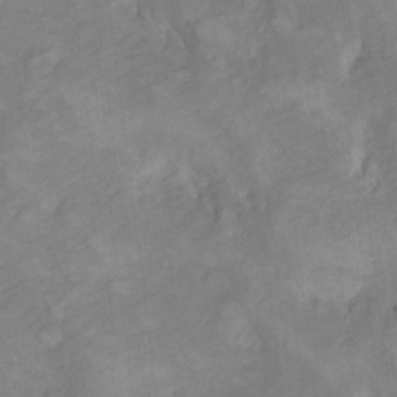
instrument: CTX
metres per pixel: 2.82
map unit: Hto
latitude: 7.4615
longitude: -36.6869
